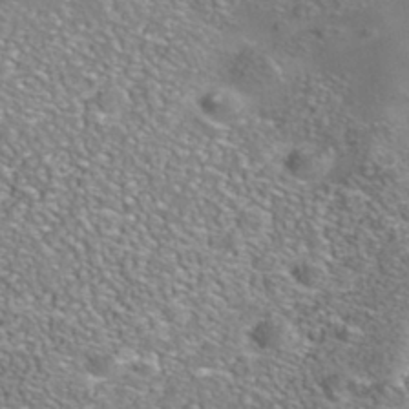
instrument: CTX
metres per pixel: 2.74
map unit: Nhe
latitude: -41.1998
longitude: -99.8016
